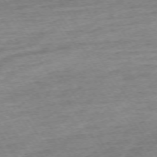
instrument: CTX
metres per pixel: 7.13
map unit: Ap
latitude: -74.2929
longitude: -84.5735
